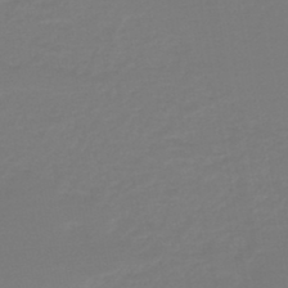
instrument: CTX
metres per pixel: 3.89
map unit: lHb
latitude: -45.6155
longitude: 64.3495
